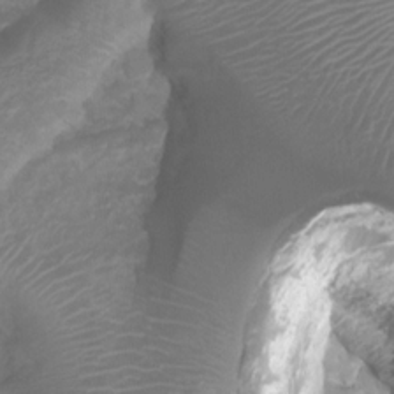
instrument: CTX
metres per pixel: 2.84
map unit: Htu
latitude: 3.7260
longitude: -21.3671
